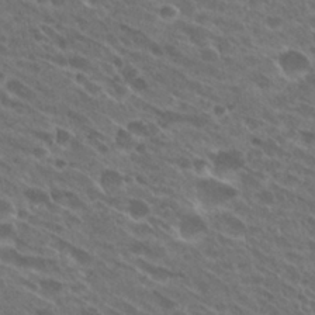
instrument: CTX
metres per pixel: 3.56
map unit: Hto
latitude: 27.4049
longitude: -42.5735
